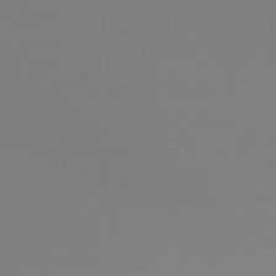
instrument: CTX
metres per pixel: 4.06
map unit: lHb
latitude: -45.7667
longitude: 59.6154
